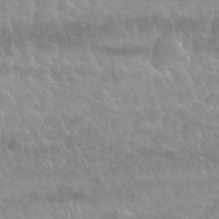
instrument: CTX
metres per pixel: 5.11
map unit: Nhu
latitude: 29.8961
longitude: -54.9891
